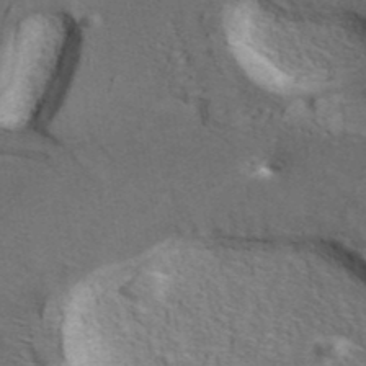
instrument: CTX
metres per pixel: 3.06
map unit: ANa
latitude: 40.3467
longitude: 17.7478
